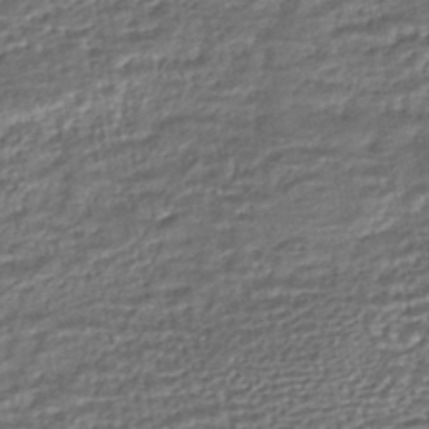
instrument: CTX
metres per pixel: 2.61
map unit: HNhu
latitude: -46.0472
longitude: 105.5021
